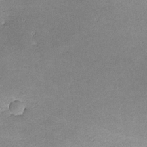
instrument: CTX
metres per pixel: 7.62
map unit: lHvf
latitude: -11.0487
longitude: -103.1592
